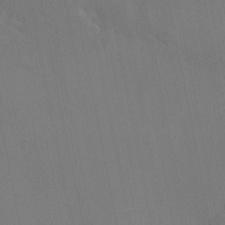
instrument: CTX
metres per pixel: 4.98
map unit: HNhu
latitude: 6.7057
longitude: 4.4062
